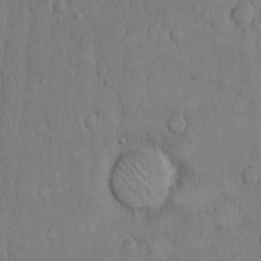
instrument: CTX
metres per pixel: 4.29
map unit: Hto
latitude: 8.9514
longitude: -60.7057
